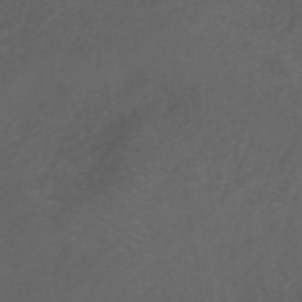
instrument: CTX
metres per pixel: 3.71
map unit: ANa
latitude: 39.0836
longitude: 23.4832
